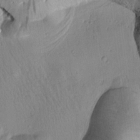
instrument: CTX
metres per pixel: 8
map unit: Htu
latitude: 1.8772
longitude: 176.4629
